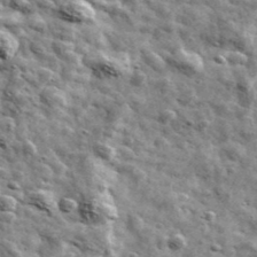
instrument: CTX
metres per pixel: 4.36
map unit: Ave
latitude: 42.1578
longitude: -107.9717
